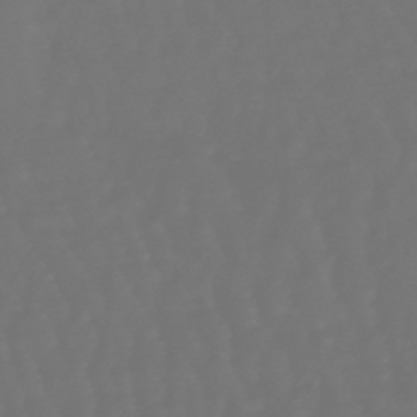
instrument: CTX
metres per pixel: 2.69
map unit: lHb
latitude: -47.4832
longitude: 79.6533
